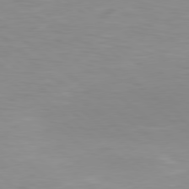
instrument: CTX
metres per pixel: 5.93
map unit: Hpe
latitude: 78.4034
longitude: -149.3482
